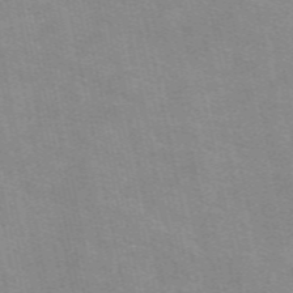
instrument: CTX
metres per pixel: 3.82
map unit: eAb
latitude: 50.9324
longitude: 108.1417
